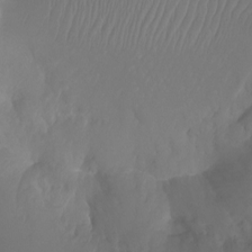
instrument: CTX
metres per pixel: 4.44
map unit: Ht
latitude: -17.5588
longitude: -43.7450
